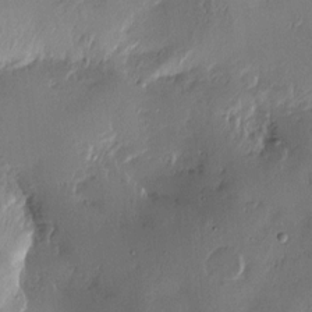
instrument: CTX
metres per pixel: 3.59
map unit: Htu
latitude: -2.1605
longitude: -177.4993
